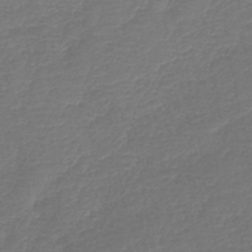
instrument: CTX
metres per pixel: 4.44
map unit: lHb
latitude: -42.4817
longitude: 76.9353
